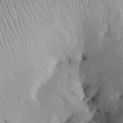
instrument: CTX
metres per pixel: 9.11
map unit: Htu
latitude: -5.7477
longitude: 154.8219
